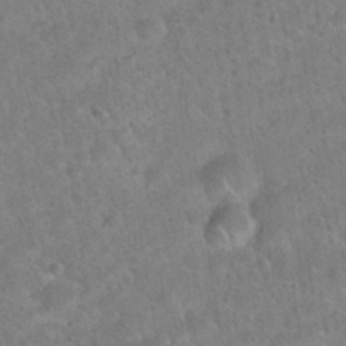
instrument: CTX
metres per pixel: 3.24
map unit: Hto
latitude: 21.2915
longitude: -50.0255
